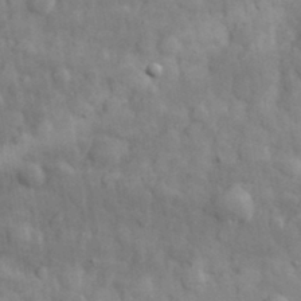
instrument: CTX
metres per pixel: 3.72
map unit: eHh
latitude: 32.3656
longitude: -70.7057
